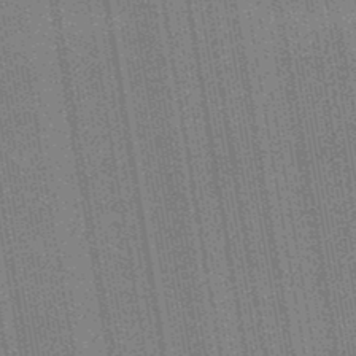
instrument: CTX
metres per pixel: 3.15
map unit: lHb
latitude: -48.1039
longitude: 74.8219
